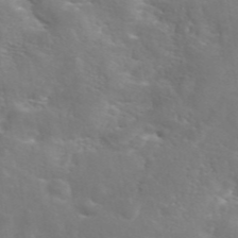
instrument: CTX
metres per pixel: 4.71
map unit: eAb
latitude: 45.0458
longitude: 125.6533
